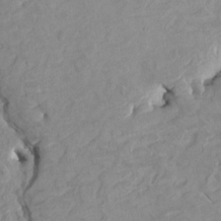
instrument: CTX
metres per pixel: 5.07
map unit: HNhu
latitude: 4.1956
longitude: -3.3859
